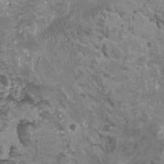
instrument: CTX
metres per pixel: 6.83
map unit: HNhu
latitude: -0.3307
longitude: 2.1227
